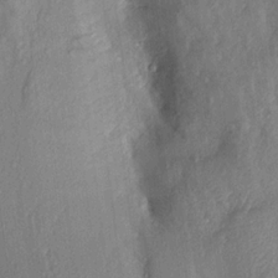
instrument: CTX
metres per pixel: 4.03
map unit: Aa
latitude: 17.4049
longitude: -146.5168
